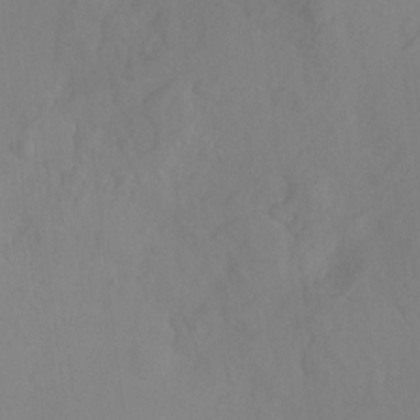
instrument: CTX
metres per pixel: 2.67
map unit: Ht
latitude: -15.1809
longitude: -43.1403
